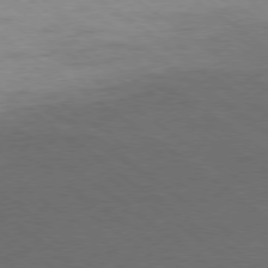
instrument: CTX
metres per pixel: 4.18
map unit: Ap
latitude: -79.3131
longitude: -99.5749
